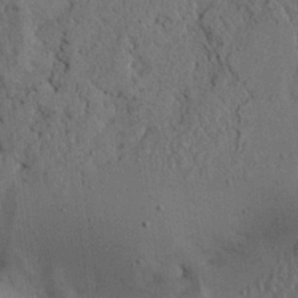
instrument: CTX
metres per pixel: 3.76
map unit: Ave
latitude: 23.9717
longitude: -133.7072
